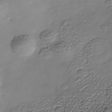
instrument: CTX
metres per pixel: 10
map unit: Nhe
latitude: -38.5763
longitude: -116.6868
